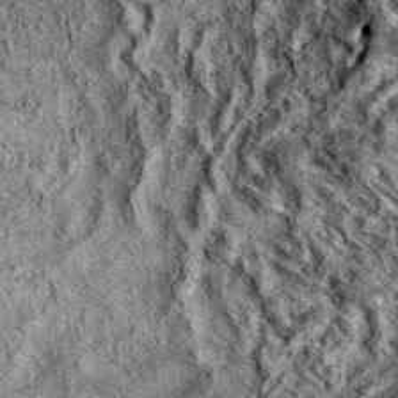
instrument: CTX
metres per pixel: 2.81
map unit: eAb
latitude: 36.4790
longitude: 110.7274
